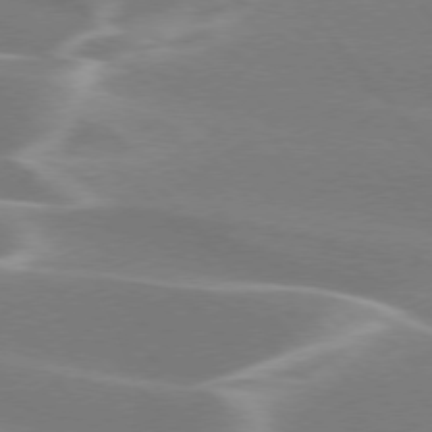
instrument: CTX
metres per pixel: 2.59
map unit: lApd
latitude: 75.3671
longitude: -63.6316
